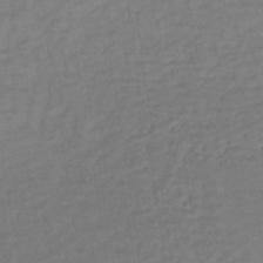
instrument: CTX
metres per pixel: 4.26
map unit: lHb
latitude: -35.4454
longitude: 65.2754
